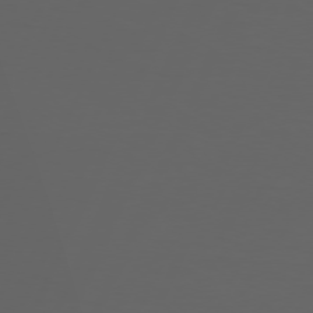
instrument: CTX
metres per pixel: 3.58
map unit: Hpe
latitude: 73.9339
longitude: -127.0270
